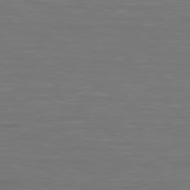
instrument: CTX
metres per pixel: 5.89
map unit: lApd
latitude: 79.0648
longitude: -90.4979
